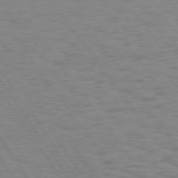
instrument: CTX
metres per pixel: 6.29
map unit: Hpe
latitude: 74.4979
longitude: -136.7247
